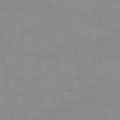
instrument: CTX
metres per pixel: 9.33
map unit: Ht
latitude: -8.8975
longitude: -34.6112
